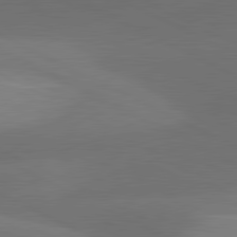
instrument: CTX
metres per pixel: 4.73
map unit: lApd
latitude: 81.1592
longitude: 126.8974
